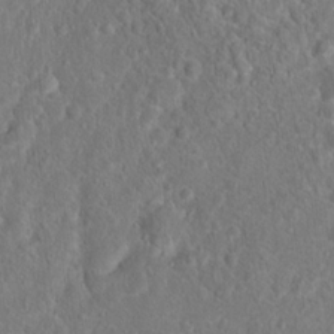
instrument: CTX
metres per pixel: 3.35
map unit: Hto
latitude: 16.9514
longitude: -41.3859
